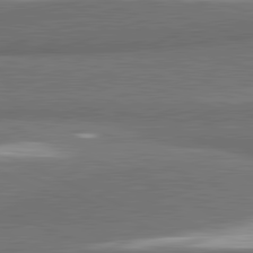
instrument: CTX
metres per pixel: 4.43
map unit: lApd
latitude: 81.8961
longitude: 175.3698
